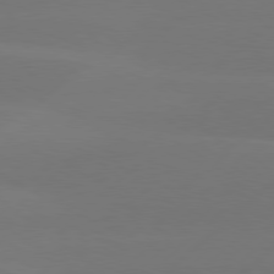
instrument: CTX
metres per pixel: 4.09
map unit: Hpe
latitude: 78.2145
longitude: -131.3482
